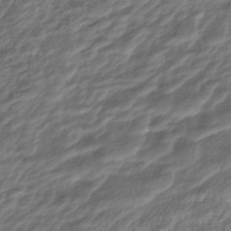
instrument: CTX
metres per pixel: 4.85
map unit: ANa
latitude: -44.9542
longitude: 106.2740
